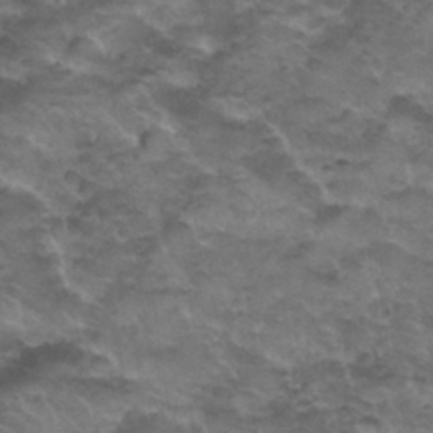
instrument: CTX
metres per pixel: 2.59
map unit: Nhu
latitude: 31.6694
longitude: -52.6491
